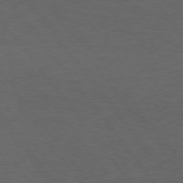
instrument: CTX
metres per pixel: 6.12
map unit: Hpe
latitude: 75.4426
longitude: -130.6869
